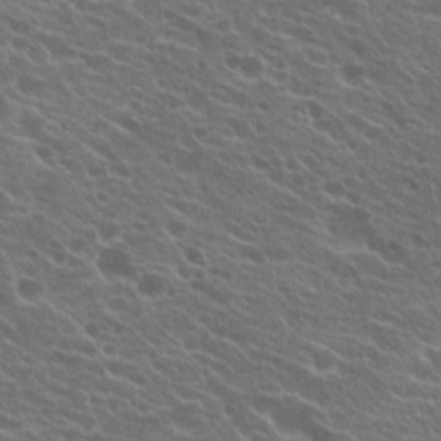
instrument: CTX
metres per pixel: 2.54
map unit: Hto
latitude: 22.6679
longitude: -38.2145
